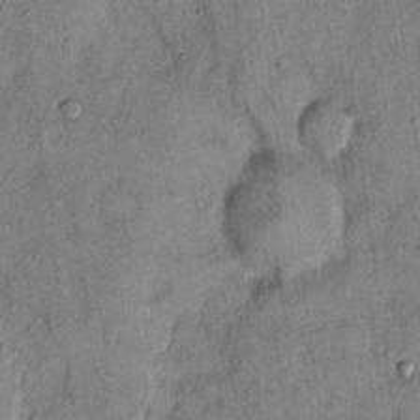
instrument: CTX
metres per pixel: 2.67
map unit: Hto
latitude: 12.6680
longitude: -58.8002
